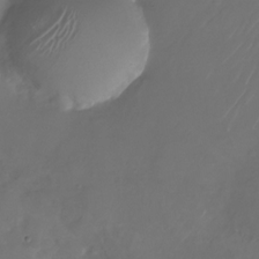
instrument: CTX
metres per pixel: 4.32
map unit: Nhu
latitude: -27.5966
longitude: -72.3657
